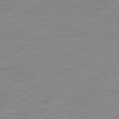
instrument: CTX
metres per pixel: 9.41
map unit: Ap
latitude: -80.4062
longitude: -82.4601
